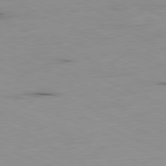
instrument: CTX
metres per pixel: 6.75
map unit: Ap
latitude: -81.2565
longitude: -93.3481
